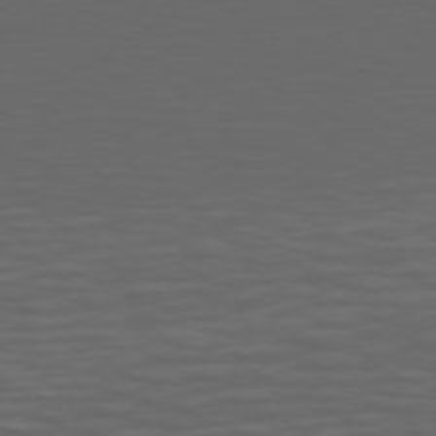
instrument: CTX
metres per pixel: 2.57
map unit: Hpe
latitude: 75.1214
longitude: -125.9717
